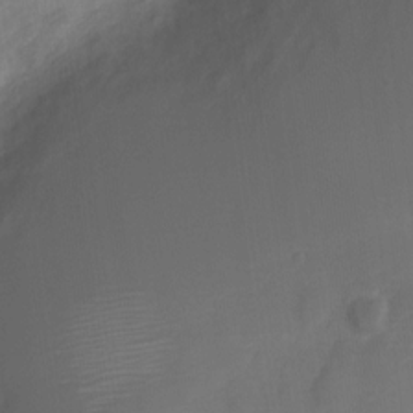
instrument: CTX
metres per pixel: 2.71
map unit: Nve
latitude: -20.9163
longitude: 107.7856
